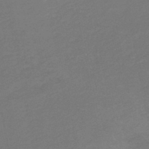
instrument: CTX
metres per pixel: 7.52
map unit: HNb
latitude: -47.0486
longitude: 56.1228
